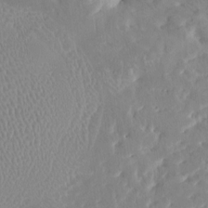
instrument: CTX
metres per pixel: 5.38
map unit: HNhu
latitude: 4.9892
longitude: 10.1228
